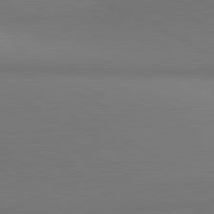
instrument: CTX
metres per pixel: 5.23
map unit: lApd
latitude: 81.2159
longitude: 146.2928
